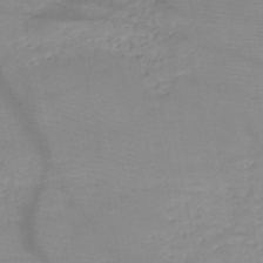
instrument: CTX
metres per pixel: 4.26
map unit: HNb
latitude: -49.5022
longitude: -41.0269
